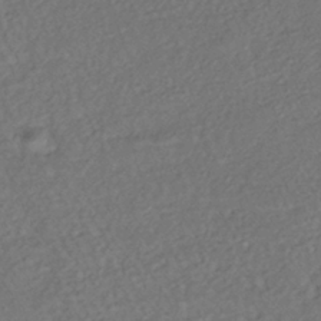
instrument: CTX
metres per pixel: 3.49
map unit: lHb
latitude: -35.5021
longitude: 69.5210
